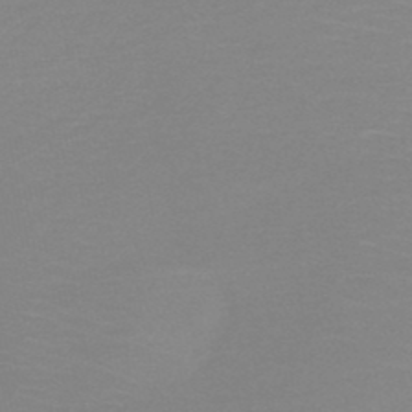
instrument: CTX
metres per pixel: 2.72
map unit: HNb
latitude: -48.3496
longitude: -43.3671
